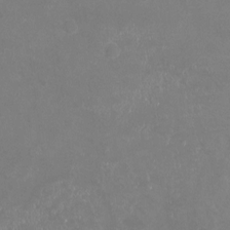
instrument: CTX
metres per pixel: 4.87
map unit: Nhu
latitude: -22.6141
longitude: -57.5182
